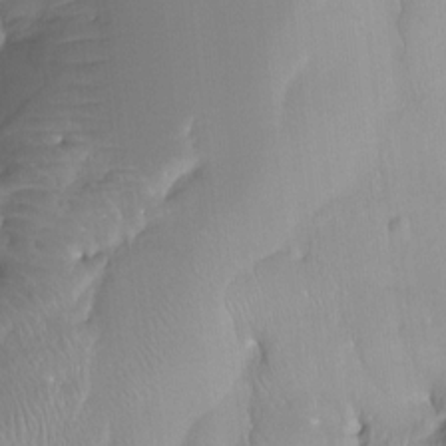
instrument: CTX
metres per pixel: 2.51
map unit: Ht
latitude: -13.9367
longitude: -44.1955
